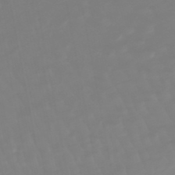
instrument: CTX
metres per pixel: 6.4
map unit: lHb
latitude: -49.1998
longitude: 82.4440
